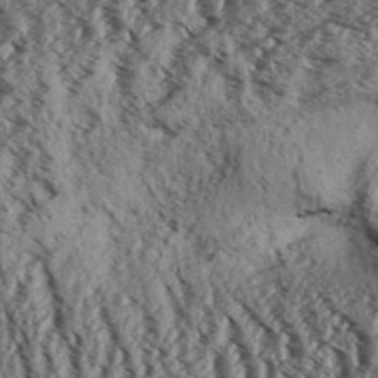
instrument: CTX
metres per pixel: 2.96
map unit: Aa
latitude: 31.3104
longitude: -136.8380
